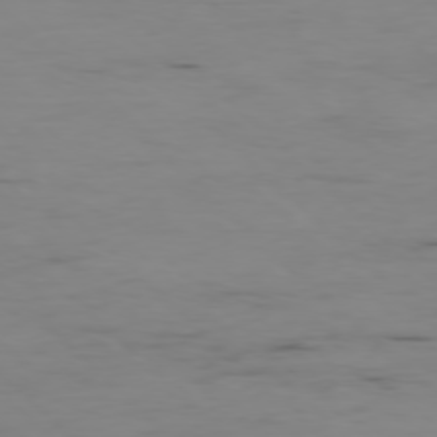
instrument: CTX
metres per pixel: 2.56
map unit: Ap
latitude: -77.5966
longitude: -82.1011
